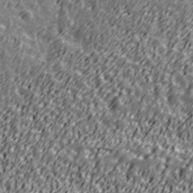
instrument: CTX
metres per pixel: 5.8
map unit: Ave
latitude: 41.0269
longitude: -113.2915
